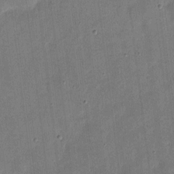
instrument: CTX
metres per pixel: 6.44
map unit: eHh
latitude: 4.7813
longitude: -71.1403
